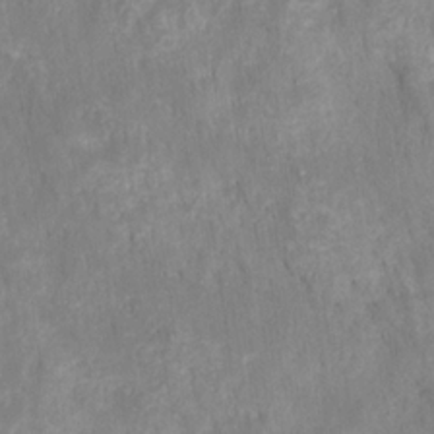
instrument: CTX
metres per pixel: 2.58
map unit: HNhu
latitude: -27.7477
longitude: 73.0108
